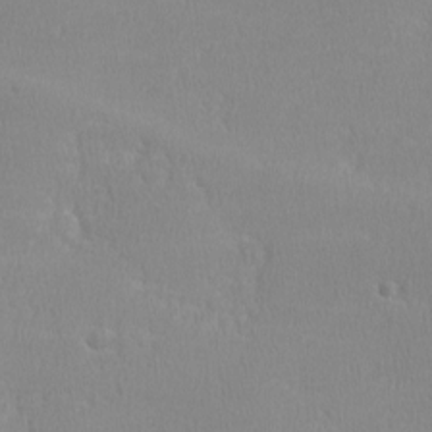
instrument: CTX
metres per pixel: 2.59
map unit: lHvf
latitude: -12.6141
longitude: -99.8016
